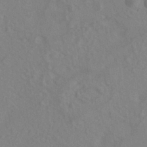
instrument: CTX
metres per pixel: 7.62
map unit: ANa
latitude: -39.1620
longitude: 95.5777
